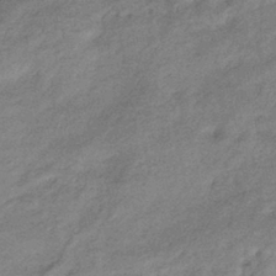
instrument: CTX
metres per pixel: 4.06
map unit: eHb
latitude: -39.2943
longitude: 80.3684
